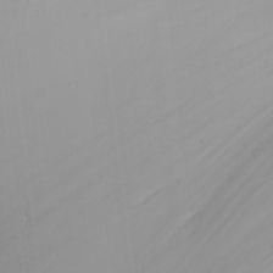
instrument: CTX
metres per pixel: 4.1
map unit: Nhu
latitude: -3.9556
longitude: -84.7435
